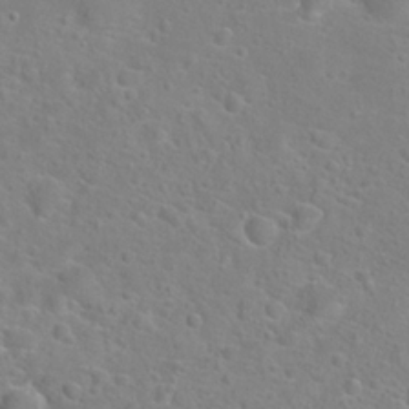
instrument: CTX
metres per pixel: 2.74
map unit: Hto
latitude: 22.3278
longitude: -45.0647
